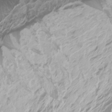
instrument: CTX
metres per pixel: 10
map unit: Htu
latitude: -3.8989
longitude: -71.9150
